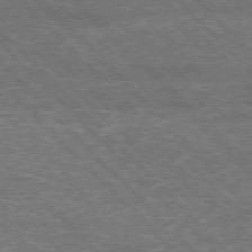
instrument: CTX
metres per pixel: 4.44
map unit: Hpe
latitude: -76.9731
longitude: -11.9906
